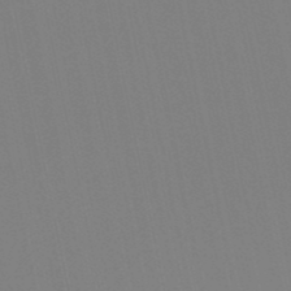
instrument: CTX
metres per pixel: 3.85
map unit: lHb
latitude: -49.2187
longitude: 75.2187
